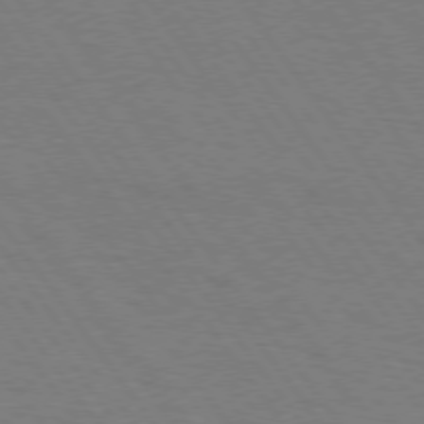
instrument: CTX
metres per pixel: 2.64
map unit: Hpe
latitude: 74.6679
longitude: -137.5371
